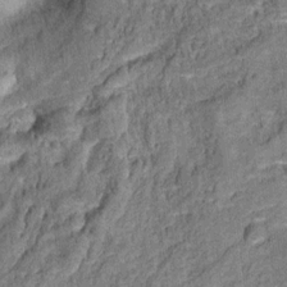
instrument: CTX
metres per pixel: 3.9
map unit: Ht
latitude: 10.3467
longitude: -39.2348
